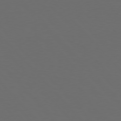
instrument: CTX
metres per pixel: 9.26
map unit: Hpe
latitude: 76.8380
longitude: -168.8002
